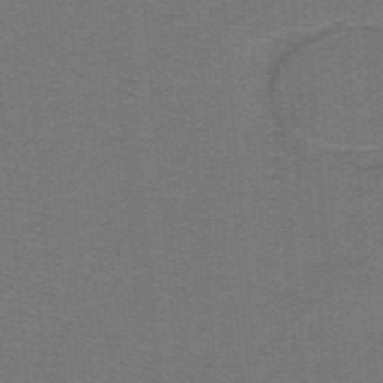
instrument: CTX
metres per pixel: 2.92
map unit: lHb
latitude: -42.2928
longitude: 54.1039
